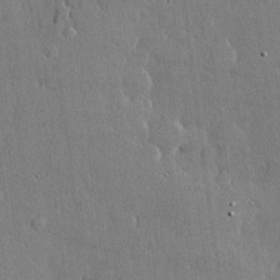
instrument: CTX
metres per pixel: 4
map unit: lHvf
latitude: 20.4223
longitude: 145.6911
